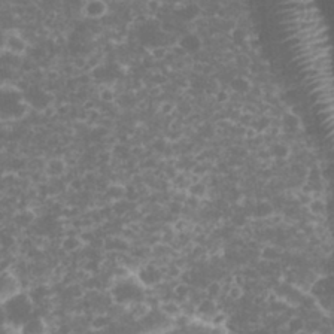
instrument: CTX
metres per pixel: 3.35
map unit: eHh
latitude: 32.9514
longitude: -61.5182
